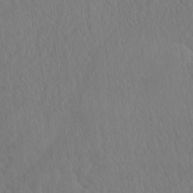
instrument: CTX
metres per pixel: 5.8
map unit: eHh
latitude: -3.3131
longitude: 15.5966
